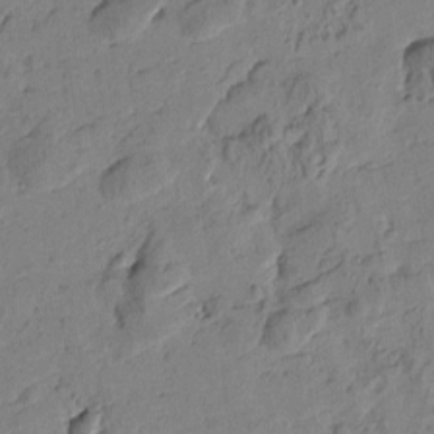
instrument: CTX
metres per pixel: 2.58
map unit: Htu
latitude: -1.7667
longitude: -176.0822
